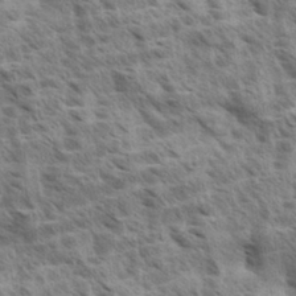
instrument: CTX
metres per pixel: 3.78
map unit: Aa
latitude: 33.2159
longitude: -140.7813
